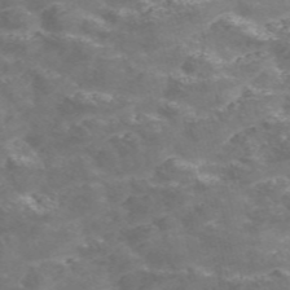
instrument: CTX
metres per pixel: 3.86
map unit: Nve
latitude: -56.4062
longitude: 52.7085
